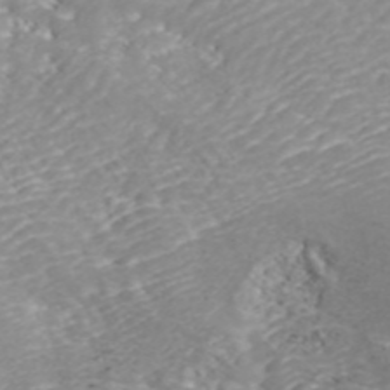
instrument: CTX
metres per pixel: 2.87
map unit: ANa
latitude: 41.8394
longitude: 28.8975
